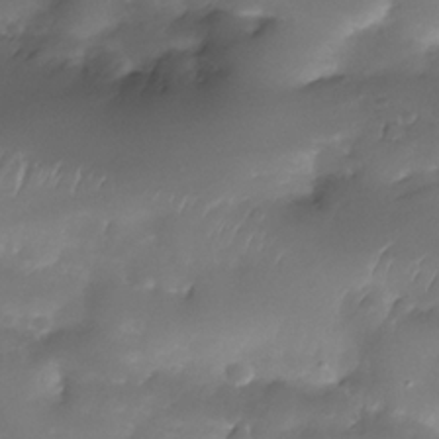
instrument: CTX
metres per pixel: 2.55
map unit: Nhe
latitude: -34.4062
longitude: -146.0444
